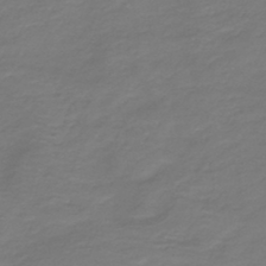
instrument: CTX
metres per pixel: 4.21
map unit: HNb
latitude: -43.2942
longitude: 52.6518
